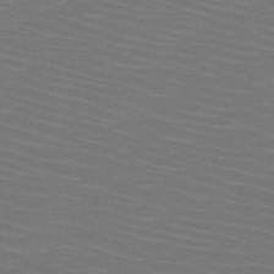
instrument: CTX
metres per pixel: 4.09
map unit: HNb
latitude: -47.7288
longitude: -45.2915
